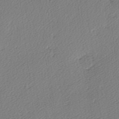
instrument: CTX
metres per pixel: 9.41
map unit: lAa
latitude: -3.1809
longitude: -126.4979
